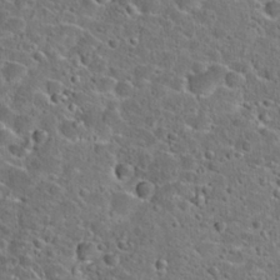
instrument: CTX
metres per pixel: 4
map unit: Hto
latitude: 23.9528
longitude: -46.1956
